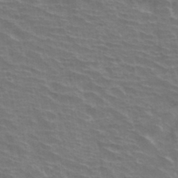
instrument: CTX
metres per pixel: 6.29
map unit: Hto
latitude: 34.2522
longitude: -40.8569
